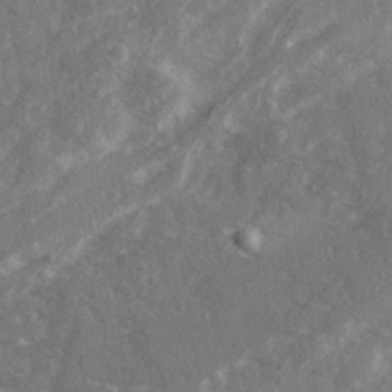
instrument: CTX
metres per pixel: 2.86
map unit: Ave
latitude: 20.7247
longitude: -130.3846
